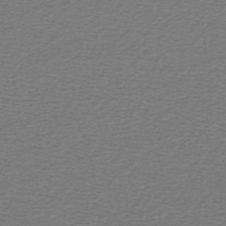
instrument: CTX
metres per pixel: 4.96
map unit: lHb
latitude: -46.1228
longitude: 72.0094
